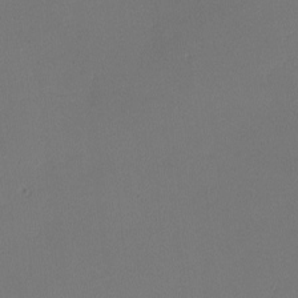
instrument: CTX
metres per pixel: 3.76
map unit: lHvf
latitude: -8.5763
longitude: -100.6113
